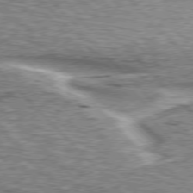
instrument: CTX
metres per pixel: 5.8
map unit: lApd
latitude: 76.0444
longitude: -58.4979
